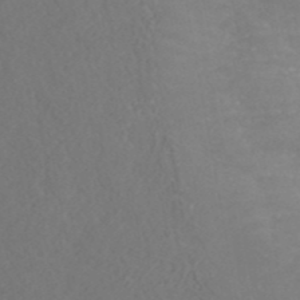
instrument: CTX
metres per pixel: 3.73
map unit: ANa
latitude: 42.8947
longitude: 28.1039
